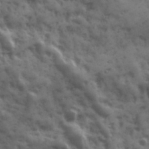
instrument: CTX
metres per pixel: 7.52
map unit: Ave
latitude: 18.9891
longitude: -132.0822
